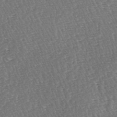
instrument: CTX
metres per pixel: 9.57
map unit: lAa
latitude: -3.4265
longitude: -123.2537
